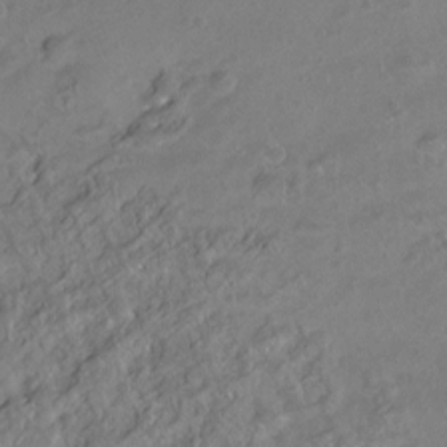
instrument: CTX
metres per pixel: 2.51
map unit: Ht
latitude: -7.8422
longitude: -36.1011
